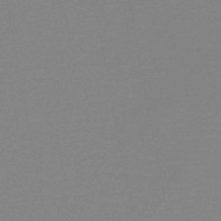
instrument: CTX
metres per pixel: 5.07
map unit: HNb
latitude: -46.5196
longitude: -39.5560
